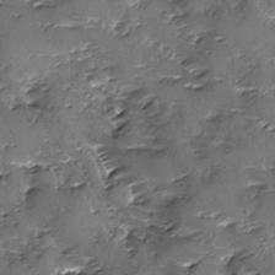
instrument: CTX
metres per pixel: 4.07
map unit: Ave
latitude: -8.8975
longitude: -117.9339
